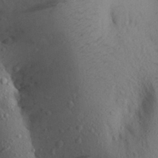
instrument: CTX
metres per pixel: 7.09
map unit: Aa
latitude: 28.8380
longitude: -147.9717
